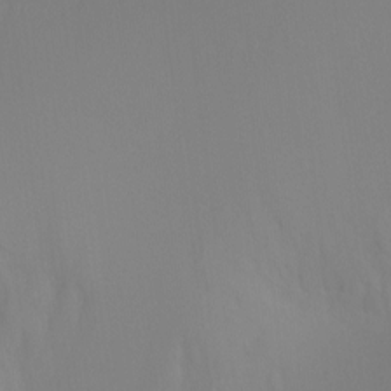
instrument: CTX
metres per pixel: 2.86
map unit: Ht
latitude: -7.1431
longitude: -20.2145
